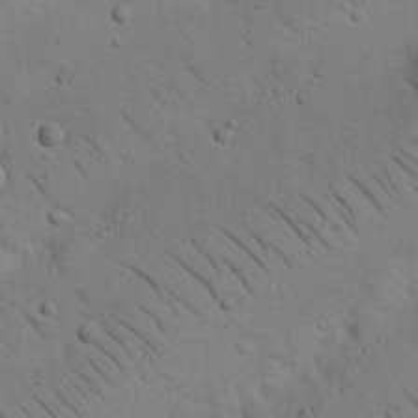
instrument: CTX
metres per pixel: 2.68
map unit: Nhu
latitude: 23.0458
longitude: -74.9703
